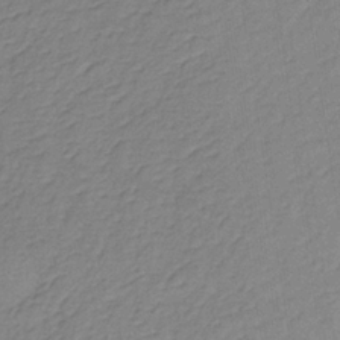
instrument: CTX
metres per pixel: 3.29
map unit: lHb
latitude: -35.1620
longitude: 71.8045
